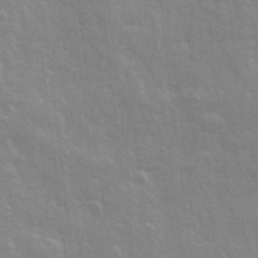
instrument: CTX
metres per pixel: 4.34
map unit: Ave
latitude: 22.0255
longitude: -133.7639
